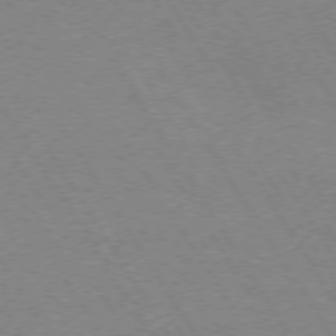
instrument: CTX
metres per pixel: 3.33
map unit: Hpe
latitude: 73.6316
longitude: -129.3104
